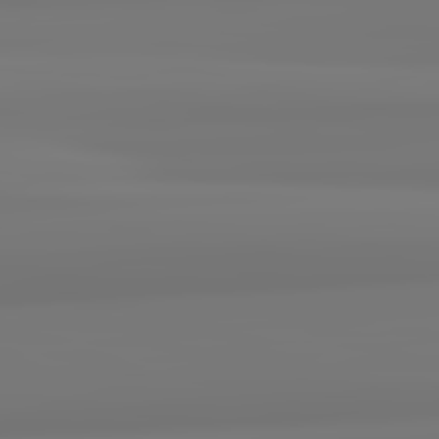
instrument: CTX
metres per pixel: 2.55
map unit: lApd
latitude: 82.4223
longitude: 170.6519
